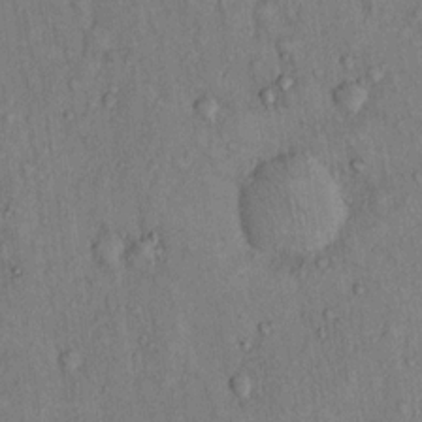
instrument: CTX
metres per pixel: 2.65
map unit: Hto
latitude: 13.2537
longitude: -58.5924
